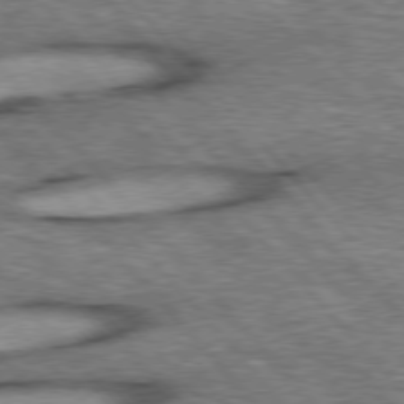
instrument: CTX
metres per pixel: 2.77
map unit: lApd
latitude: 76.2711
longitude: -49.6883
